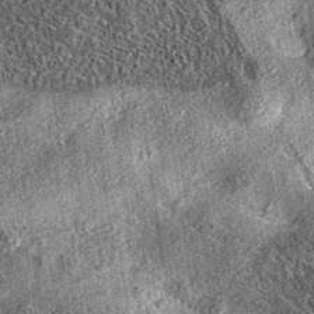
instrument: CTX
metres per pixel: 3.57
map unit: eAb
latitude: 36.6868
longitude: 109.2376
